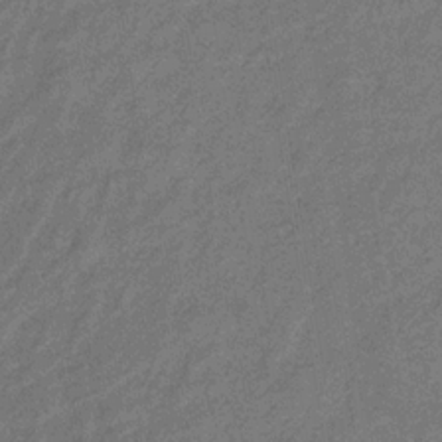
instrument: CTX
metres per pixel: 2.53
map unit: lHb
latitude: -32.2740
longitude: 66.5385
